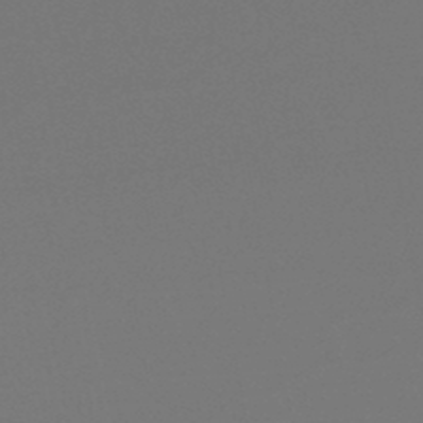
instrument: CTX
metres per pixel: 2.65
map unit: lHb
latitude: -47.4454
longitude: 65.8800
